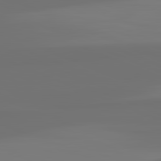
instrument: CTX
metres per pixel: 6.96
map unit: lApd
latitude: 82.3278
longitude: 155.8045
